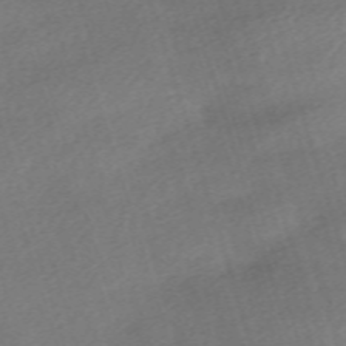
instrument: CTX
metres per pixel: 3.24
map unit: eHh
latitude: -61.8989
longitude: 53.8422
